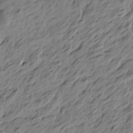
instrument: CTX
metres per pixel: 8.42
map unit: Htu
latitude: -4.8030
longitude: -178.2145
